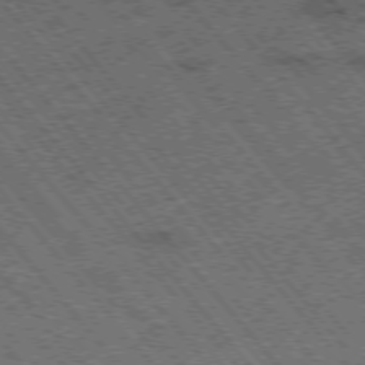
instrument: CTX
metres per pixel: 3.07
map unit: Hpe
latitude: -75.8990
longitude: -20.0255
